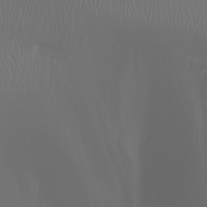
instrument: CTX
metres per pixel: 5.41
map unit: Nhu
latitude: -5.5588
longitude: -90.4790
